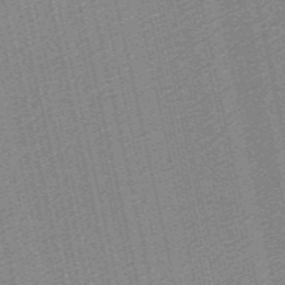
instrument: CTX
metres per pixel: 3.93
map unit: lHb
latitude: -47.1809
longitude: 59.2753
